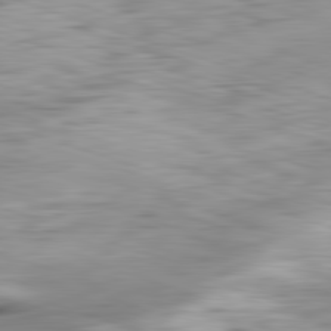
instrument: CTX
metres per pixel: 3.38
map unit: Ap
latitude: -82.2928
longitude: -77.5371
